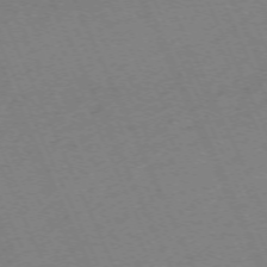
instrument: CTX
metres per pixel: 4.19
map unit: Hpe
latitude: -71.1431
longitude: 12.4629
